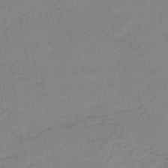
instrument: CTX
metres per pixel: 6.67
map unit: HNb
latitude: -35.4454
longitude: 56.9541
